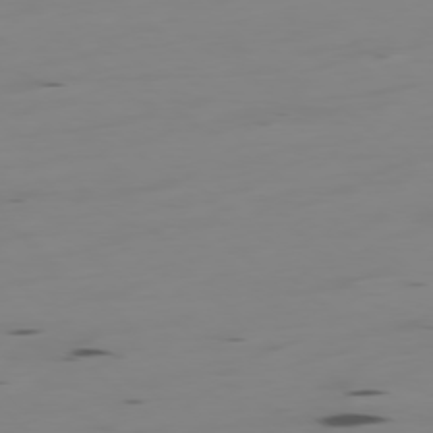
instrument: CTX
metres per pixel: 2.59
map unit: Hpe
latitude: -78.5195
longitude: -20.3468
